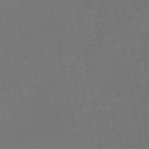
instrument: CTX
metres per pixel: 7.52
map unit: HNb
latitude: -50.4629
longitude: -49.1970
